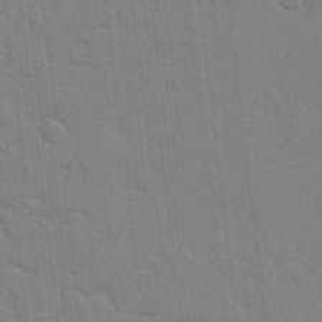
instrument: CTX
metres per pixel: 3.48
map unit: lHvf
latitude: 17.2915
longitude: -113.3670
